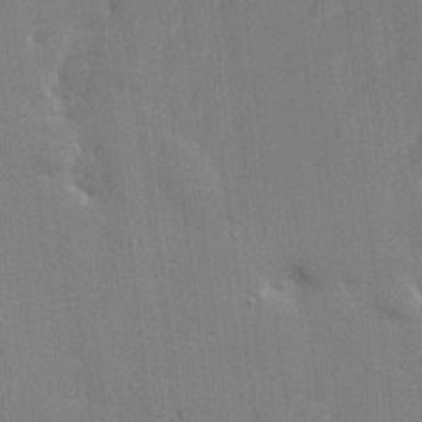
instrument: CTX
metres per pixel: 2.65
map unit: lHvf
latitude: 23.6883
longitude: 142.8408
